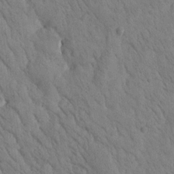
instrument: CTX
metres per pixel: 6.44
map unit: Htu
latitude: -1.1243
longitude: 174.5195
